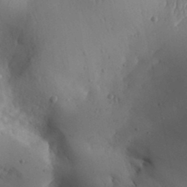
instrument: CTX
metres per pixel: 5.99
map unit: Aa
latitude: 30.1200
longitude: -143.8017
